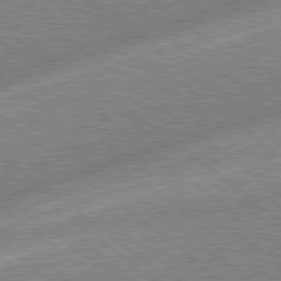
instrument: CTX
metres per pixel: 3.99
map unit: lApd
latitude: 79.0270
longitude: -168.5168
